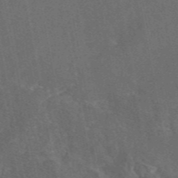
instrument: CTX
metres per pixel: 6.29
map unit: eAb
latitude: 46.7247
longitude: 108.6518
